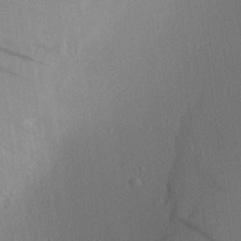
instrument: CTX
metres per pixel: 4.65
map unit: Aa
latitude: 20.4223
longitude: -140.7813
